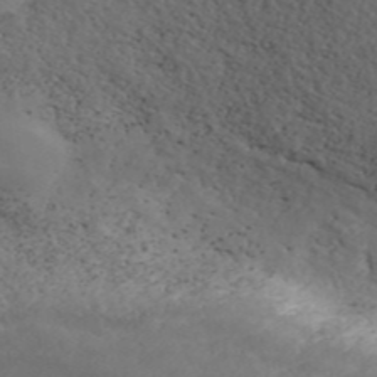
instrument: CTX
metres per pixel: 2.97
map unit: ANa
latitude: 45.3481
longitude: 21.3320
